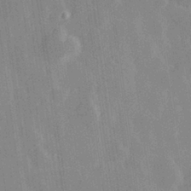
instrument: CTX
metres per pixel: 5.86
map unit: Hve
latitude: 28.2900
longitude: 147.4832
